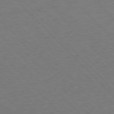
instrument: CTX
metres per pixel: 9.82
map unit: Ap
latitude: -77.0109
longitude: -85.9150
